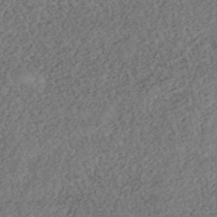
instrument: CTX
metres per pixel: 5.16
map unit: ANa
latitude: -43.5588
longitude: 108.5763
